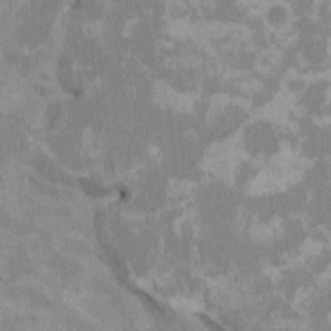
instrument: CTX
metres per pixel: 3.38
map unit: HNhu
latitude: 3.0647
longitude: -4.4034
